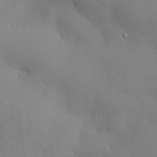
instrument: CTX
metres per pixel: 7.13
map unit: eHh
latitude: 28.2900
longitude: -82.5545
